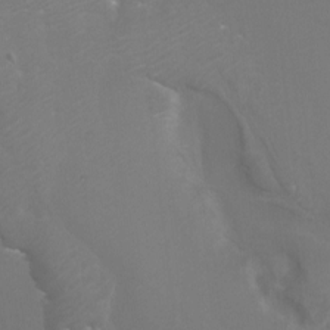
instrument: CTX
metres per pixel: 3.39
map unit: Nhu
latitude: -7.7288
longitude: -75.0270
